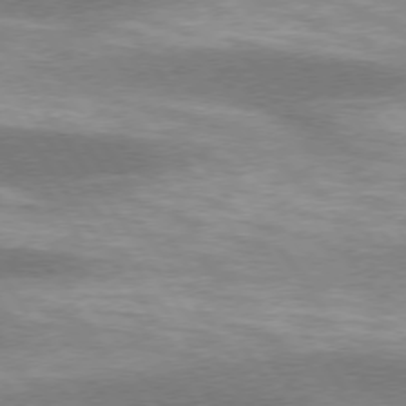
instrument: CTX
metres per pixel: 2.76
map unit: lApd
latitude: 74.7624
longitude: -48.9325
